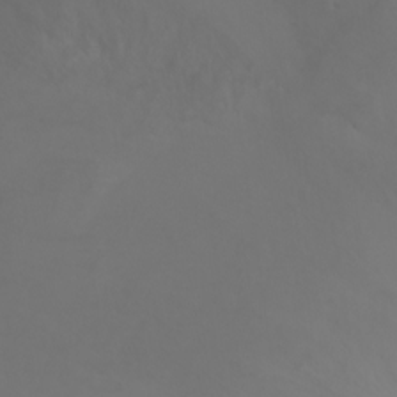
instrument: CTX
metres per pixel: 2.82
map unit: Nhu
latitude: -7.5588
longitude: -73.5560
